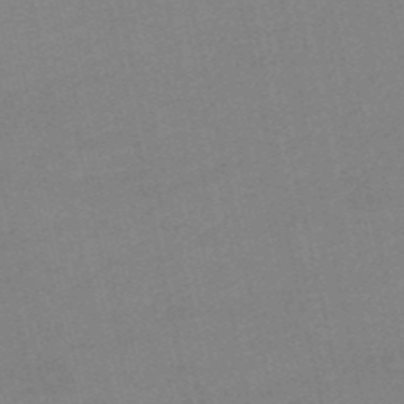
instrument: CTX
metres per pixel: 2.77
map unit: HNb
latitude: -51.9178
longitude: -50.6490
